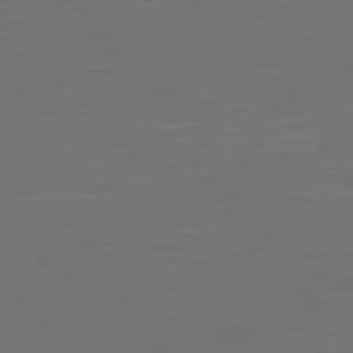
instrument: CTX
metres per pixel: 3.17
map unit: Hpe
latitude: 75.0647
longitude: -124.3656
